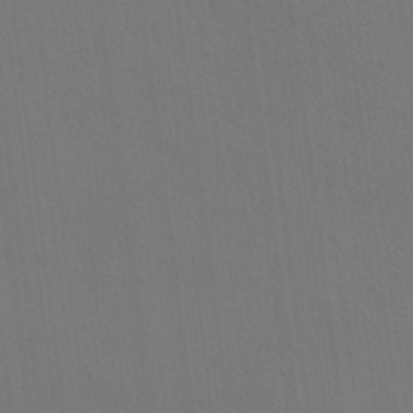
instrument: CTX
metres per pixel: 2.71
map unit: HNhu
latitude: 10.4790
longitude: 23.4455
